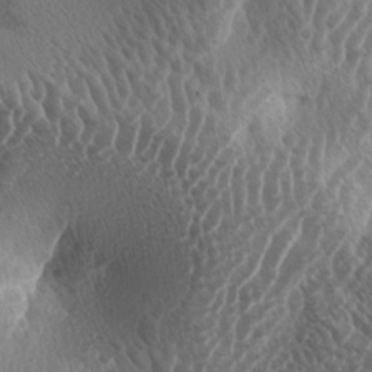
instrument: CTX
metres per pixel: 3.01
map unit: lAa
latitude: -5.1620
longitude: -128.8002
